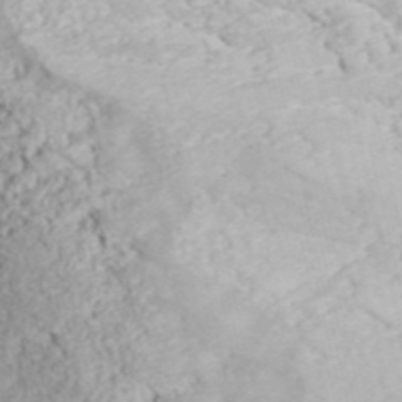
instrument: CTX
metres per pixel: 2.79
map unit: ANa
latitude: 41.3481
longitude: 54.9731
